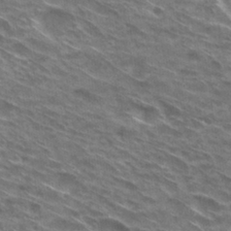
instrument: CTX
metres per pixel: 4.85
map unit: Hto
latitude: 30.0633
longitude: -44.8380
